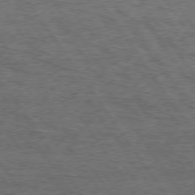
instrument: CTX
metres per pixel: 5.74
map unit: Hpe
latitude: 74.4601
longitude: -151.7260
